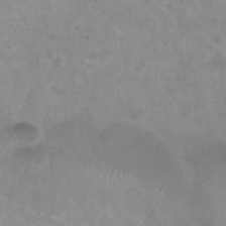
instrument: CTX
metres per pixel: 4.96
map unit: Hto
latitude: 31.6505
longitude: -47.8584
